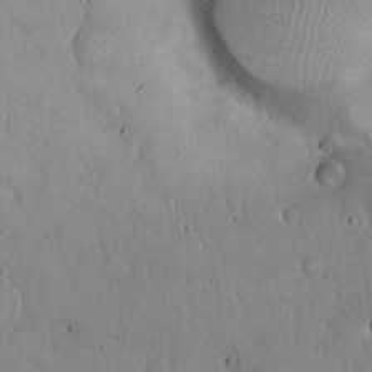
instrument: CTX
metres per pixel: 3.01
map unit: Hto
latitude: 17.4426
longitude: -59.4049
